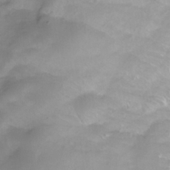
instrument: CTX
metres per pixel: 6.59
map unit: HNhu
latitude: -27.3887
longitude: 75.3510
